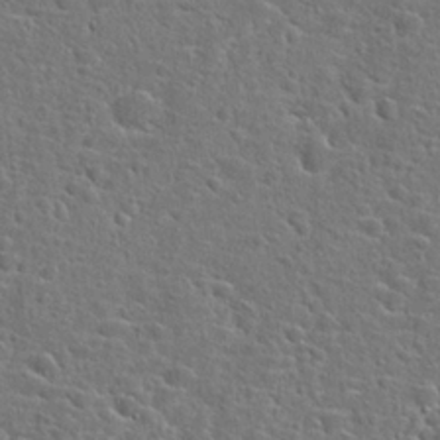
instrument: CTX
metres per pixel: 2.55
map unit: Hto
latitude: 23.9906
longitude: -46.5357
